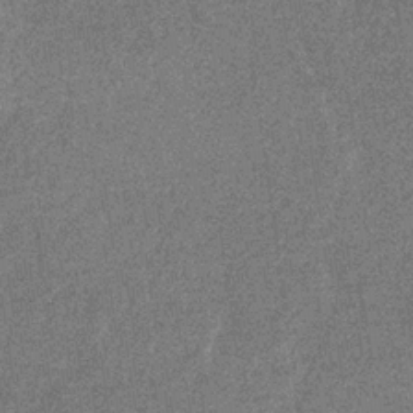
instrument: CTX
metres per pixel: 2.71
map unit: eHb
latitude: -31.6722
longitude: 67.8989
